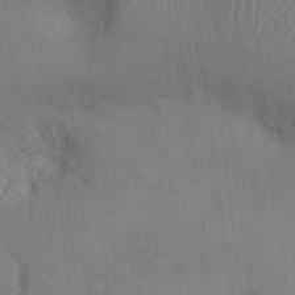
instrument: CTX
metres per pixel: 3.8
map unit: Ht
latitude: -4.6707
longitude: -13.8772
